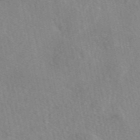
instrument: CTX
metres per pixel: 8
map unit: eAb
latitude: 48.5168
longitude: 111.4643
